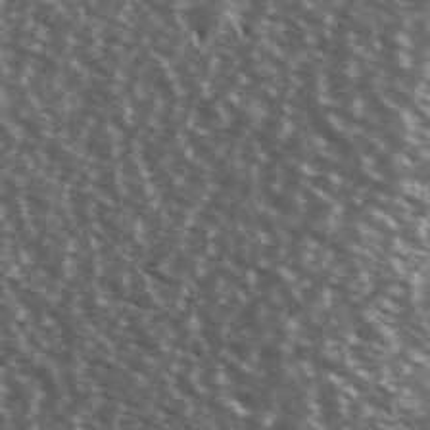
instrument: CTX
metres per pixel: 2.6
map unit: Ave
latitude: 39.5749
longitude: -108.5356
